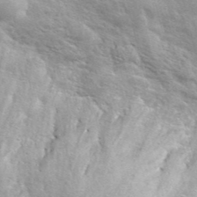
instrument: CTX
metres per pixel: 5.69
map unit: eHh
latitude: 36.4412
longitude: -67.0836
